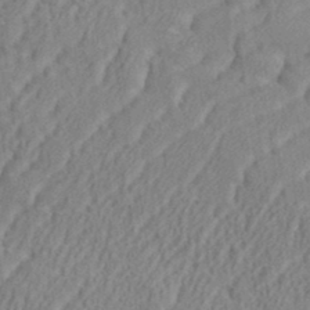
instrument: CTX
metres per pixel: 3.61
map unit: eHh
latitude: 36.4601
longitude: -137.7072
